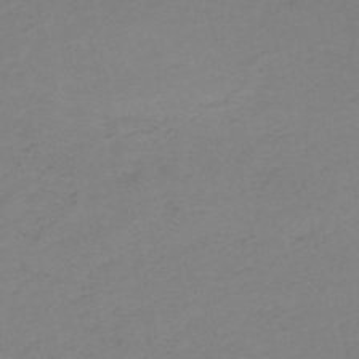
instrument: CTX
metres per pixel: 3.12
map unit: HNb
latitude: -52.2739
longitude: -52.1011
